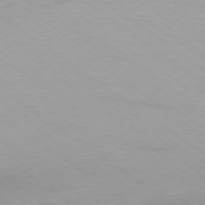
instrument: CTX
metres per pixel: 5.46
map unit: Ap
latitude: -79.1620
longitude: -96.4412
